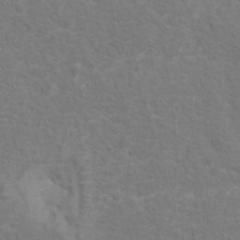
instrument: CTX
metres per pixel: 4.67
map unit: Hto
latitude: 13.7828
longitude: -38.8947
